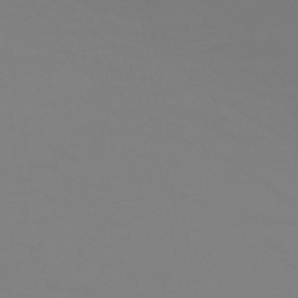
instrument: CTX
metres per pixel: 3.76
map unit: HNhu
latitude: -45.8233
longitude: 90.6141
